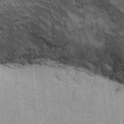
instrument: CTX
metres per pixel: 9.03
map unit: Ht
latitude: 8.5735
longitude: -36.6490
